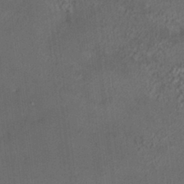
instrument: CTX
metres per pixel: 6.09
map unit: HNhu
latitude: 5.6316
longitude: 12.5385
